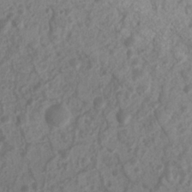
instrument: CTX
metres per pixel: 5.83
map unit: Nhu
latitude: 7.4426
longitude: -21.3104
